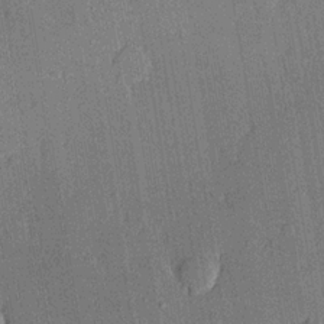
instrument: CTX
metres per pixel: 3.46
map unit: lHvf
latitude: 20.3656
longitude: 145.1242
